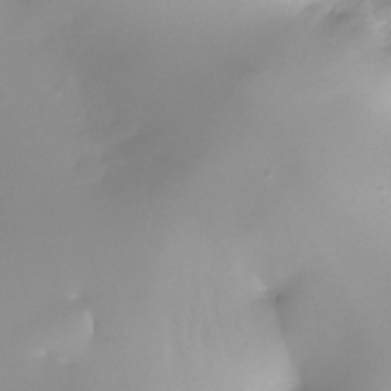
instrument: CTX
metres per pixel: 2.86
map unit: Nhe
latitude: -32.3307
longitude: -117.9717
